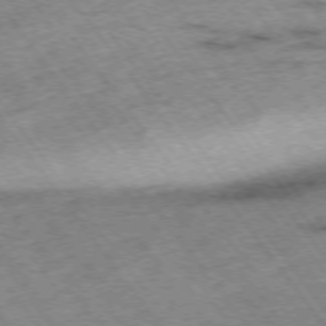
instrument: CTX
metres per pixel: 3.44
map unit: Hpe
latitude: -75.2943
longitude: -17.9339
